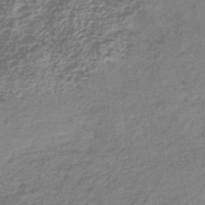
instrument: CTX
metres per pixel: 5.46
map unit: eHh
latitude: -43.2753
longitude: -32.9514
